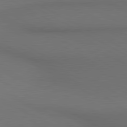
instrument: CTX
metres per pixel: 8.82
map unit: lApd
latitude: 80.4601
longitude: 140.1795
